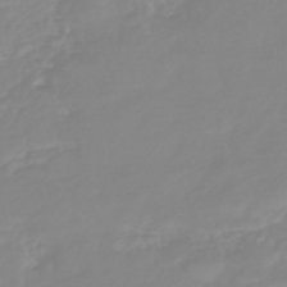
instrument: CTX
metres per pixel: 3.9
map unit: eHb
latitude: -45.3321
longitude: 82.3684
